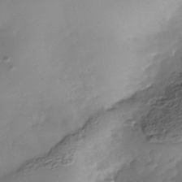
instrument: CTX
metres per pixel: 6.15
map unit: Nhe
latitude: -38.2173
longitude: -116.8191
